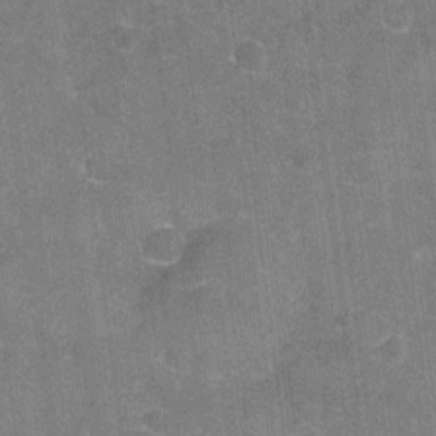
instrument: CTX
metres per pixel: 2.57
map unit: Nhu
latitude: -16.8219
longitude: -56.1010
